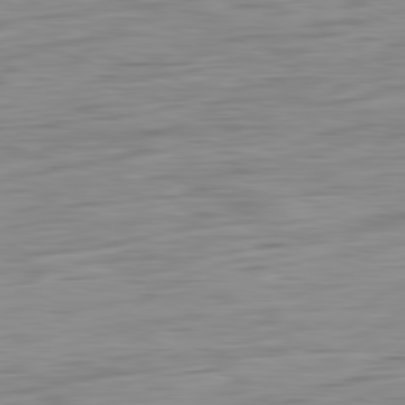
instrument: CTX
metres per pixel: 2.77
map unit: Ap
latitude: -82.1039
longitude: -78.0822
